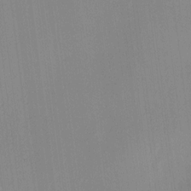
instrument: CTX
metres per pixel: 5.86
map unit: HNhu
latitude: 8.4223
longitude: 13.2376
